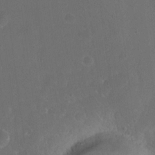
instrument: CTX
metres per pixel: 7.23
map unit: eHh
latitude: 19.5560
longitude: -65.0836
